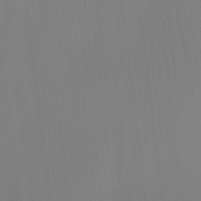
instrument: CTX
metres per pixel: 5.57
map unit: Htu
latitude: -14.6708
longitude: -48.4601
